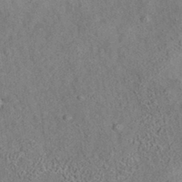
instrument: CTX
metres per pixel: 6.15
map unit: eAb
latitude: 35.2726
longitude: 108.4440
